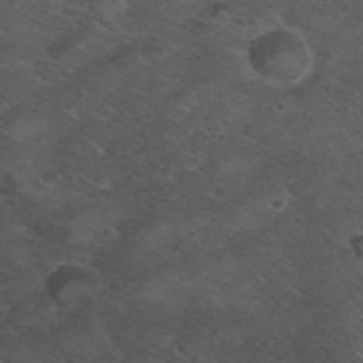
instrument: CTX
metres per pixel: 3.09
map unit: Nhu
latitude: 28.9325
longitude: -50.0444
